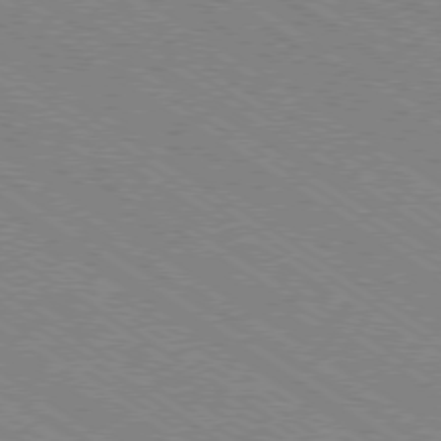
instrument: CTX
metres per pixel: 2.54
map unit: Ap
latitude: -79.1620
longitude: -79.7450
